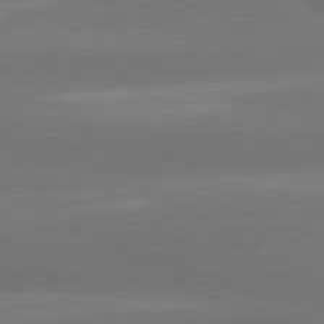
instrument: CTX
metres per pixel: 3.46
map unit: lApd
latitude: 80.6679
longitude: -146.6302
